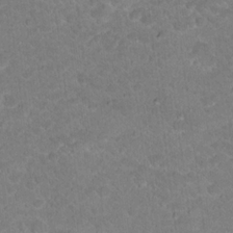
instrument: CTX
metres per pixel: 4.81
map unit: Hto
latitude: 18.8380
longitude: -35.5371
